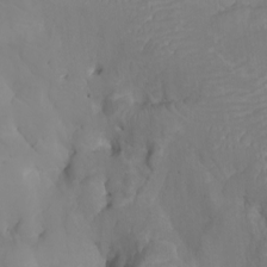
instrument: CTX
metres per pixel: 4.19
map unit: Nhu
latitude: -5.3320
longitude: -92.8191
